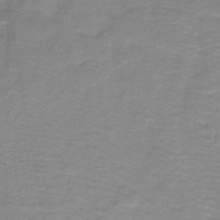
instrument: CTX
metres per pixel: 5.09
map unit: lHb
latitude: -41.3132
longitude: 56.6518
